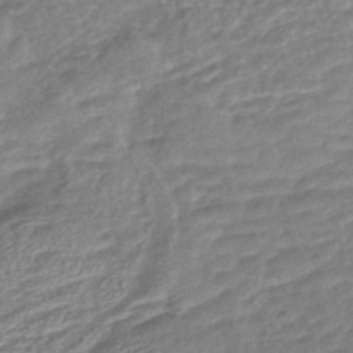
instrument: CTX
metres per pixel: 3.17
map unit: lHb
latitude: -40.7652
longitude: 75.2754
